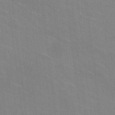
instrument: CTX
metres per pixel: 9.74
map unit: HNhu
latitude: -0.2929
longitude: -2.0255
